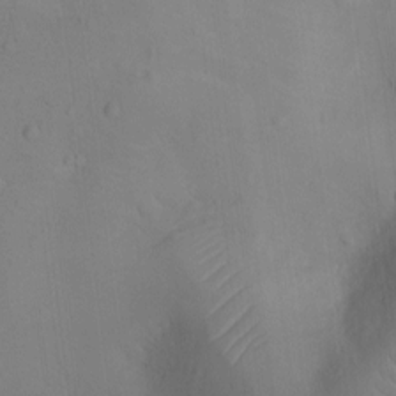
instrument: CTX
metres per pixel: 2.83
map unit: Ht
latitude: -9.7100
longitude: -22.9892
